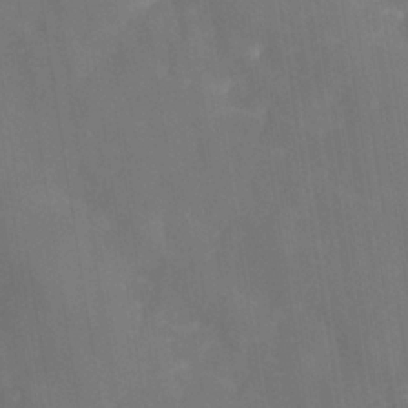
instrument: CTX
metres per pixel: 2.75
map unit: HNhu
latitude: -24.6896
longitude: 49.0298
